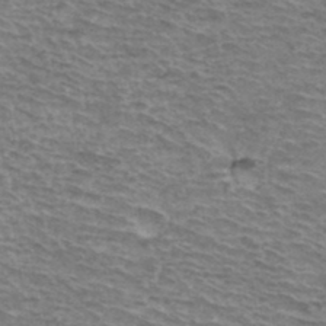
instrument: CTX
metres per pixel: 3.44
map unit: Hto
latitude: 37.1970
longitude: -43.5560
